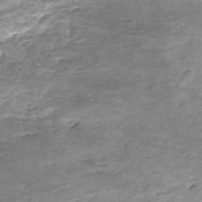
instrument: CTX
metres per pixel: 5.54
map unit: Nhe
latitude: -48.0850
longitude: -171.1592
